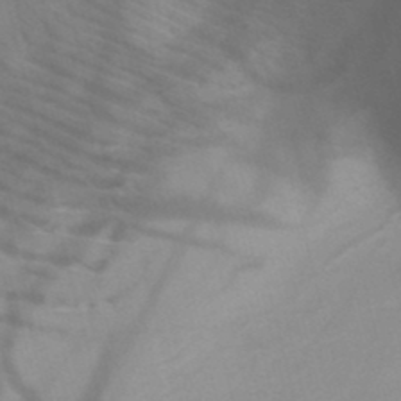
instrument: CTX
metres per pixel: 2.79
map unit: HNb
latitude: -45.8422
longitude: -41.5182
